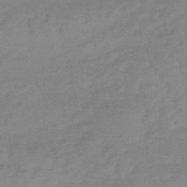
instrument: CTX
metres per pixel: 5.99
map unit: lHb
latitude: -48.8597
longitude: 77.4265
